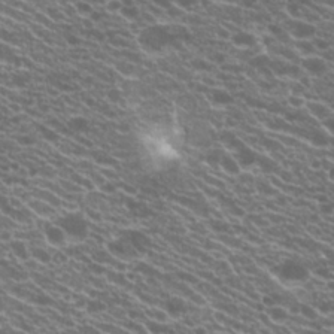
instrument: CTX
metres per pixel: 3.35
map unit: Hto
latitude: 20.9703
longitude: -35.0836
